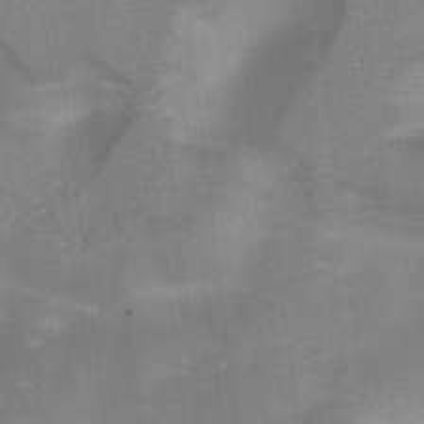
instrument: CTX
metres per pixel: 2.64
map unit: Hve
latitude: -31.0108
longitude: 94.2172
